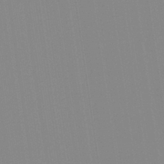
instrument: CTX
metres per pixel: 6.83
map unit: Aa
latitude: 32.5357
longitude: -142.7624
